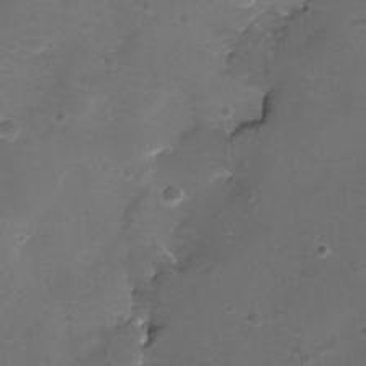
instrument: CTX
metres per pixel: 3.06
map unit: eHh
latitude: -11.8234
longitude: -61.2915
